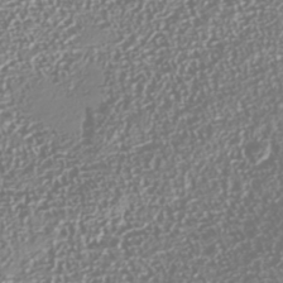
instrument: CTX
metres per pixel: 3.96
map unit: Nhu
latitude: -41.4454
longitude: -86.2900
